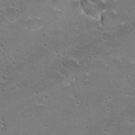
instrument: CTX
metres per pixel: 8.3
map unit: Hto
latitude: 23.1025
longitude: -41.7638
